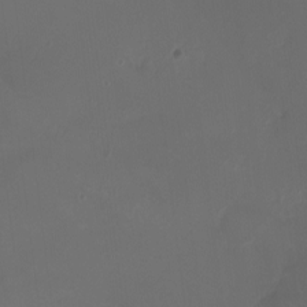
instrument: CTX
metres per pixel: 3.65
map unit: HNhu
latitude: -2.6707
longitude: -6.0444
